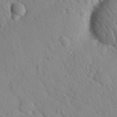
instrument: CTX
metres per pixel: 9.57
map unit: Nhu
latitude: 22.6490
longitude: -75.9717
